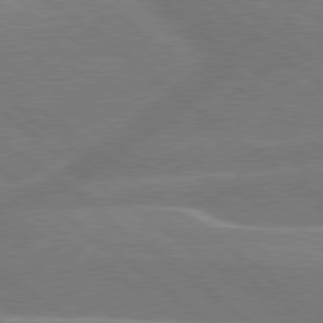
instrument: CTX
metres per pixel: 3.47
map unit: Hpe
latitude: 78.8947
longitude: -153.3671
